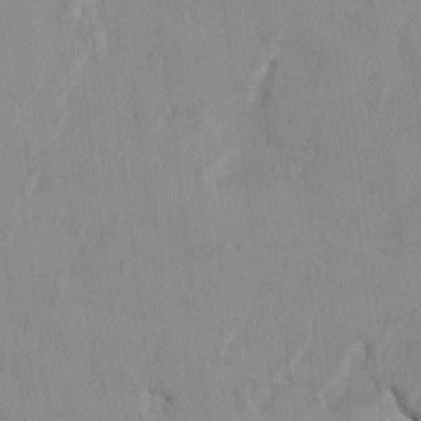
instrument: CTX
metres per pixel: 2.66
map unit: HNhu
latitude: 0.8380
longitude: -5.2915
